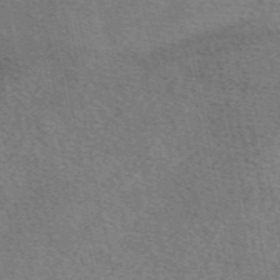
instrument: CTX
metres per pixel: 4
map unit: eAb
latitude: 50.9702
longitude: 109.4076
